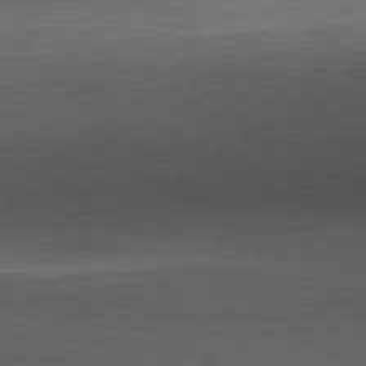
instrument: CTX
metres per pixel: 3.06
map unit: Hpe
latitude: -79.1809
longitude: 10.0094
